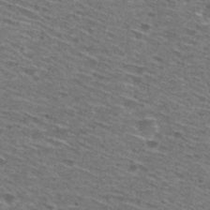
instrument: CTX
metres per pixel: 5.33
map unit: Hto
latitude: 28.8947
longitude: -47.1970
